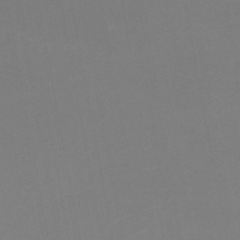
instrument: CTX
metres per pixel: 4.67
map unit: HNb
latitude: -50.3495
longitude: -50.6301
